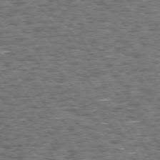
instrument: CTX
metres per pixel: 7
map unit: Hpe
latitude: 73.5749
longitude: -139.9528
